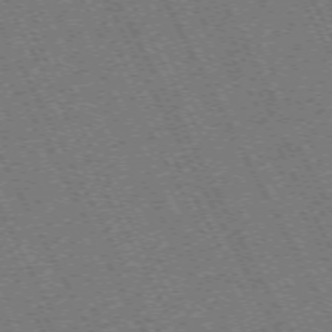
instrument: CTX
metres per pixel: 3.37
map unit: Hpe
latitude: -71.6344
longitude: 10.5952
